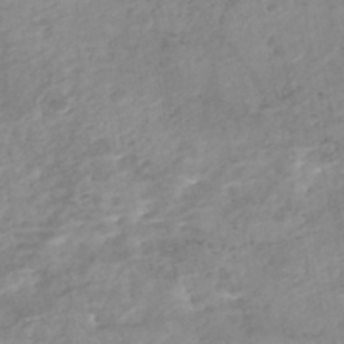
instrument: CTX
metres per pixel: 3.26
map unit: Nhe
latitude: -48.0472
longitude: -173.3292
